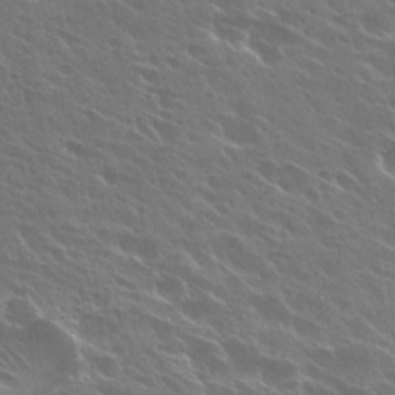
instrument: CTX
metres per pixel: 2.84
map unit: Hto
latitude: 27.7828
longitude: -41.1592
